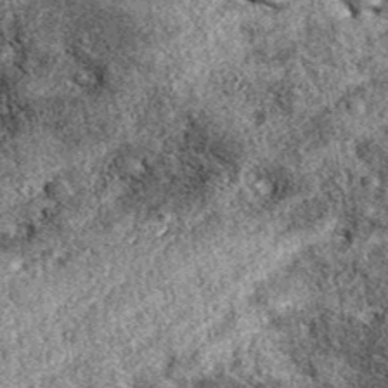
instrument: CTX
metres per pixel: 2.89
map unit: eAb
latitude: 39.1592
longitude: 111.2376
